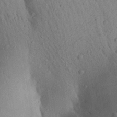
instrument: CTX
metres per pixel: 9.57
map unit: Aa
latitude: 27.7072
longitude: -148.0255
